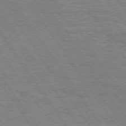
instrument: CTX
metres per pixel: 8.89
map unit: Hpe
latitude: 74.2900
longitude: -138.7624
